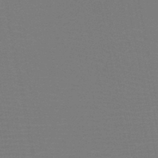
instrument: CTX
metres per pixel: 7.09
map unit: HNb
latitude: -46.9730
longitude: -42.7624
